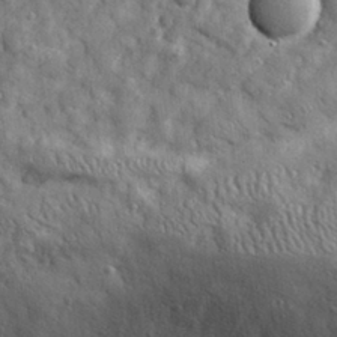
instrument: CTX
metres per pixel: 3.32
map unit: eHh
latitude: 28.3467
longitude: -74.7813
